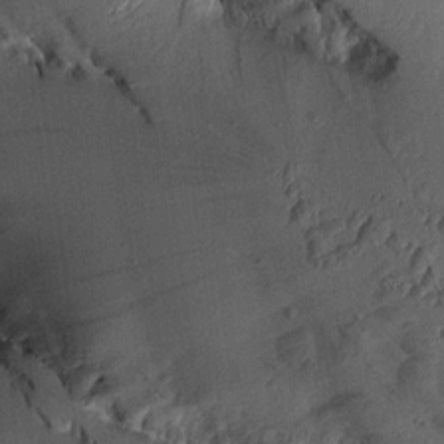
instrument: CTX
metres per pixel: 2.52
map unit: Aa
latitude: 8.8002
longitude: -128.4979
